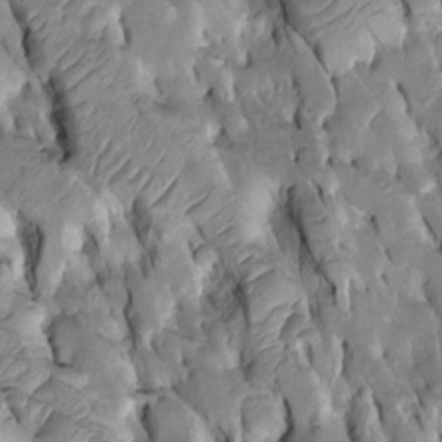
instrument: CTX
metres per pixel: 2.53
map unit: Htu
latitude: -2.0283
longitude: 149.5588
